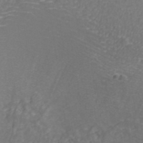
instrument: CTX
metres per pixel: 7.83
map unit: ANa
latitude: 41.7260
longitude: 28.0094
